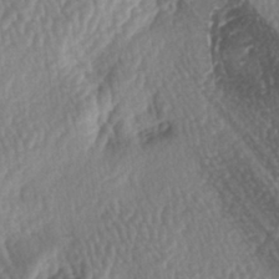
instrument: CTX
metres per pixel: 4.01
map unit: lAa
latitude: -5.4832
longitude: -126.8002
